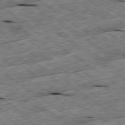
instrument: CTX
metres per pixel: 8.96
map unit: Ap
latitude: -79.5399
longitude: -87.9906
